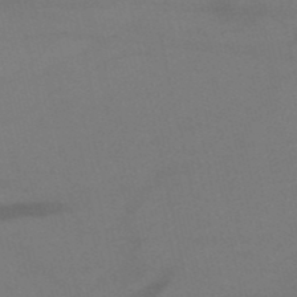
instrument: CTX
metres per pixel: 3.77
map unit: HNb
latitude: -51.4076
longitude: -42.9325
